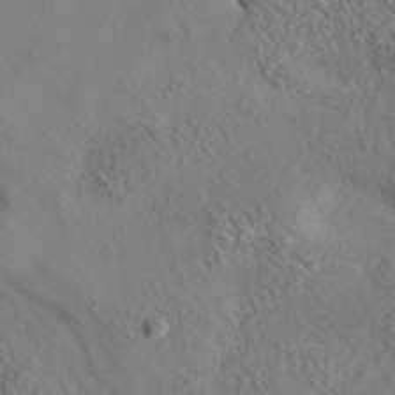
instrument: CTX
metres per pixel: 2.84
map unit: eAb
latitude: 35.4237
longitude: 110.2172
